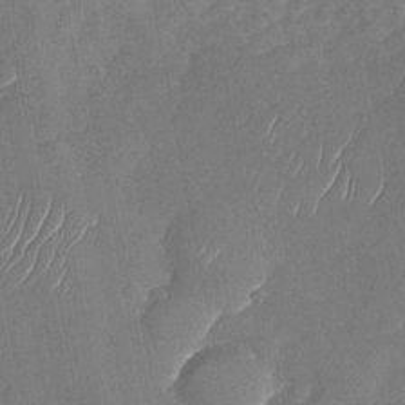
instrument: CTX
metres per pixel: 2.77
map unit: Nhu
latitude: -28.2362
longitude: -64.4034
